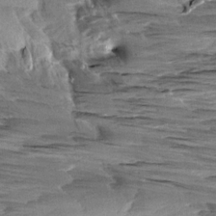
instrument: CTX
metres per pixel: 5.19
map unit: Aa
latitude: 9.7639
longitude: -141.1970
